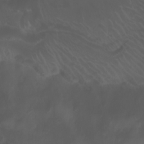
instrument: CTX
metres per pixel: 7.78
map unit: Nhu
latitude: -10.4818
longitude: -68.8380
